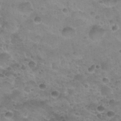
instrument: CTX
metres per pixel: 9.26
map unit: Nhu
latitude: 27.6505
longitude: -53.6505
